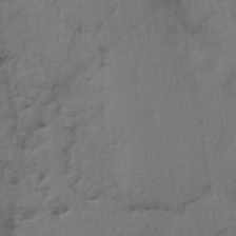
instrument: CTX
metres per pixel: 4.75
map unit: eHh
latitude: -40.8408
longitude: 119.6344
